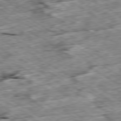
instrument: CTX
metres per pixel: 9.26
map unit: Ap
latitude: -79.9556
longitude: -84.6680
